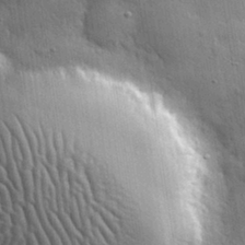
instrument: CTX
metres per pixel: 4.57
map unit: eHh
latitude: 31.5749
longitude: -79.3671
